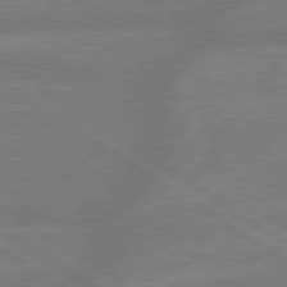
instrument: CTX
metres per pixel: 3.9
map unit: lApd
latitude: 79.5938
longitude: -164.8002
